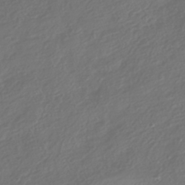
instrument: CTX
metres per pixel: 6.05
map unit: HNhu
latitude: -42.1416
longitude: 106.3496
